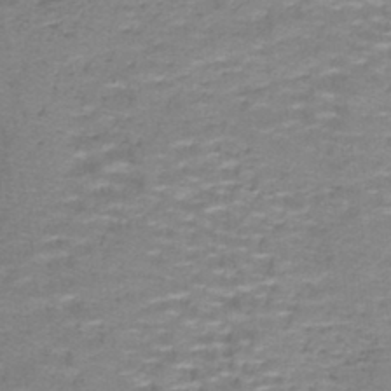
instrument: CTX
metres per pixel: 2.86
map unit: lHb
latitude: -41.6911
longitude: 57.8989
